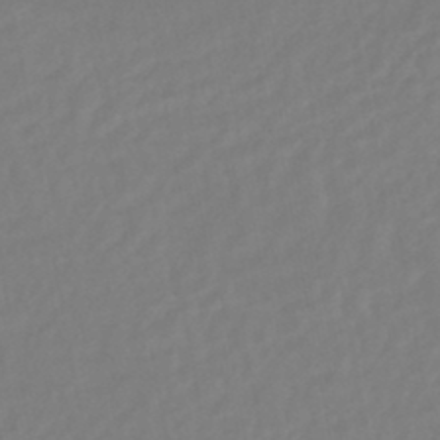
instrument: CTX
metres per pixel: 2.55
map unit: HNhu
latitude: -45.1053
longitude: 103.1809
